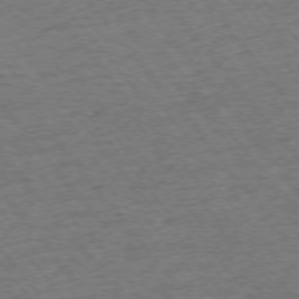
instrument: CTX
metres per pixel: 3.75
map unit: Ap
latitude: -75.5399
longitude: -88.1200
